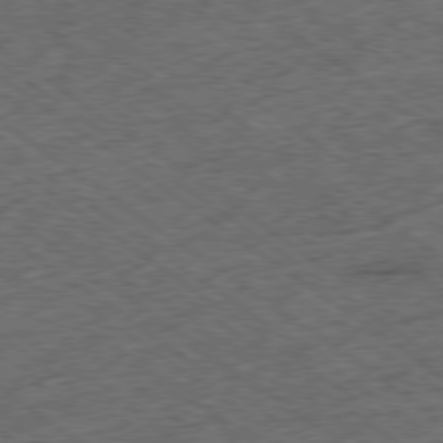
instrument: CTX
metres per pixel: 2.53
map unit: Ap
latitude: -79.2187
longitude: -52.1389
